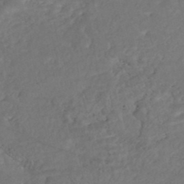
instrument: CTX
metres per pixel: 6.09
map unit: Nhe
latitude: -48.8597
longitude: -172.8380
